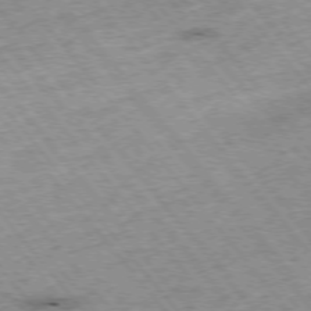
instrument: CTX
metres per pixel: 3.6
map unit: Hpe
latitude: -75.9556
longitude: -21.7261
